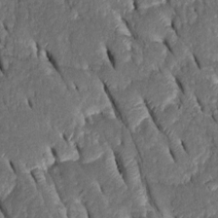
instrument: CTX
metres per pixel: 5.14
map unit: Htu
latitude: -1.3888
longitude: 149.6533
